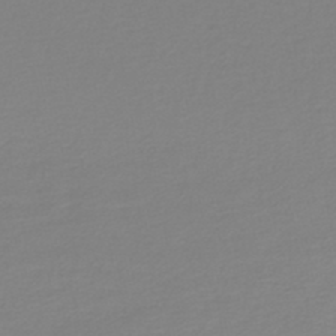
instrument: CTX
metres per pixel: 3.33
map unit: lHb
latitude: -45.1620
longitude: 62.5573
